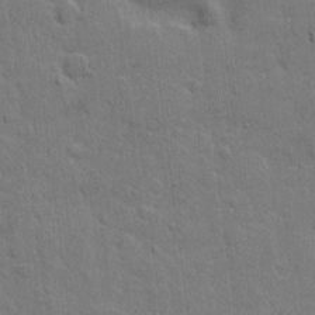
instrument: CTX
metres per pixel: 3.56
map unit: Hto
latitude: 5.2537
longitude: -61.7827
